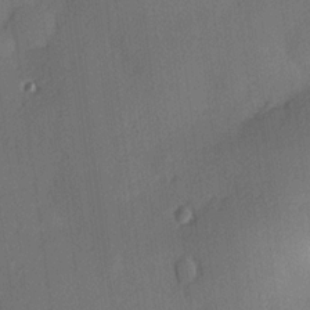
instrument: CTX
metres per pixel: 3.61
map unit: Hve
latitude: 18.5545
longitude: 150.5574
